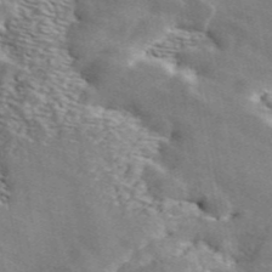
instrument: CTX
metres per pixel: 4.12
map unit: ANa
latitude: 44.2900
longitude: 47.2943
